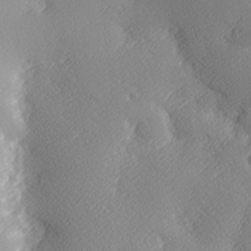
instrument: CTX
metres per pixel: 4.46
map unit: Nhu
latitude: 2.1766
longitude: -74.8191
